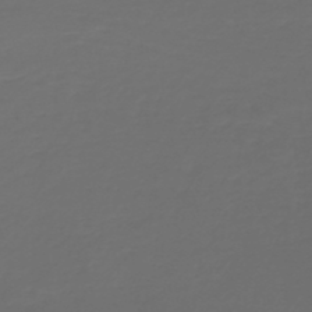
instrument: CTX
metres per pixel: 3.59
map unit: HNb
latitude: -47.9556
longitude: 55.7667
